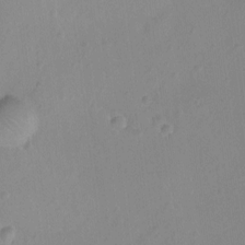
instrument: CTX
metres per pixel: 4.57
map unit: Ht
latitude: -9.1998
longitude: -22.4979
